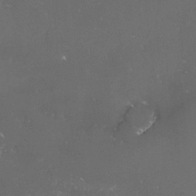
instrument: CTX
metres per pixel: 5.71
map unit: lHvf
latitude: -15.0298
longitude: -102.0444
